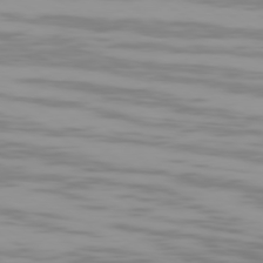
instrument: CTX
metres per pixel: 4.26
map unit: Ap
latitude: -79.6155
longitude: -102.9136
